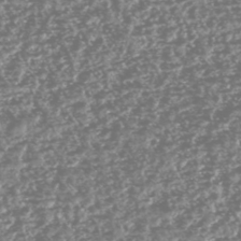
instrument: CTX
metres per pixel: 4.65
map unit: HNhu
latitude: -47.0297
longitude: 31.0486
